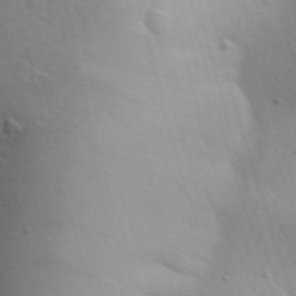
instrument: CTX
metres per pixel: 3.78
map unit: Aa
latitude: 29.7449
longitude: -146.6113
